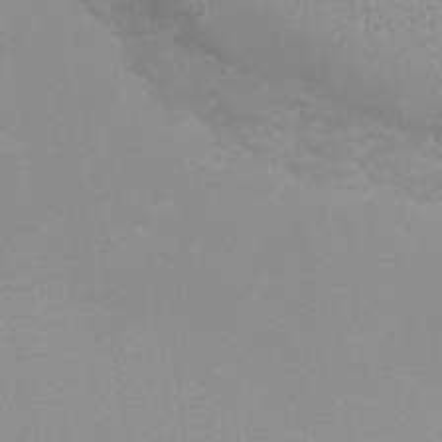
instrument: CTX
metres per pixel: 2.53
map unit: eHh
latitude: -6.8975
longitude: -78.8002
